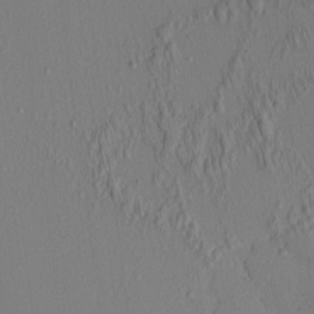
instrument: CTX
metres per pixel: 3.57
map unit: eHh
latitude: -0.7086
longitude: 17.2376
